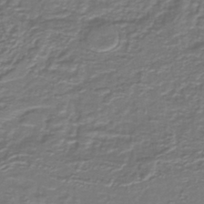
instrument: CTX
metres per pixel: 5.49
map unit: lHb
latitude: -39.3510
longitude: 58.7274
